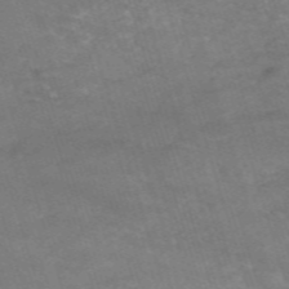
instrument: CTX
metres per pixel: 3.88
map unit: HNb
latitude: -54.4062
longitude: -37.1781
